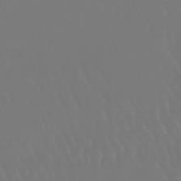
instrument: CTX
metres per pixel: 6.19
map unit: eHb
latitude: -46.6707
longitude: 79.5588
